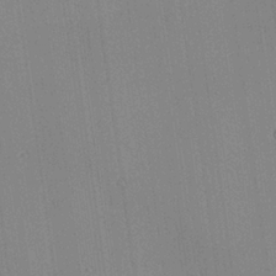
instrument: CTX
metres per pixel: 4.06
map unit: Ave
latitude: 23.4993
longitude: -136.0255
